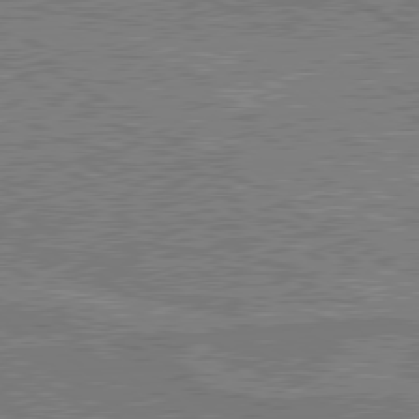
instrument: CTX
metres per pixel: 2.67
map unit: lApd
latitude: 79.8773
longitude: 168.7652
